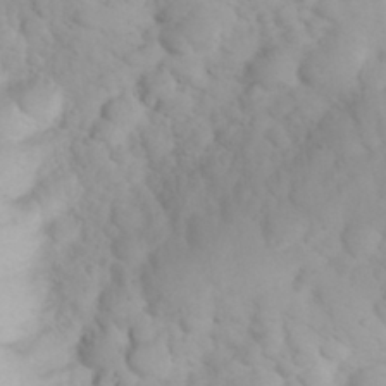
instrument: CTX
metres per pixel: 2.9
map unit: eHh
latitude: 31.1592
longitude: -65.2915
